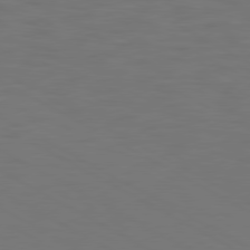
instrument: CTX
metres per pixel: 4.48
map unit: Hpe
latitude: 78.6869
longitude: -119.9717
